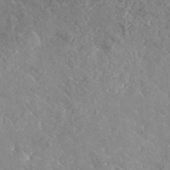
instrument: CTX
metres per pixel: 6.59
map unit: lHvf
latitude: 37.4616
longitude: -91.5182
